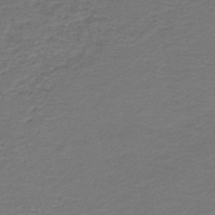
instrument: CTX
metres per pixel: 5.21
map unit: HNb
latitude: -43.1998
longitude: 50.5763
